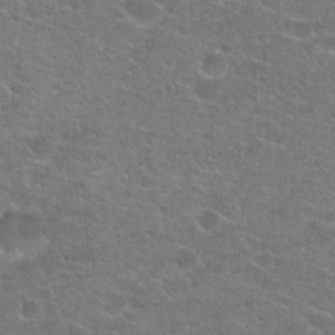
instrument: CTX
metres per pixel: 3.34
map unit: Hto
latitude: 21.6127
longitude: -43.8017
